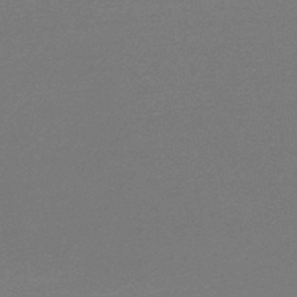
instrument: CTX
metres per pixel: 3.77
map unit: lHb
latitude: -45.4265
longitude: 63.3131
